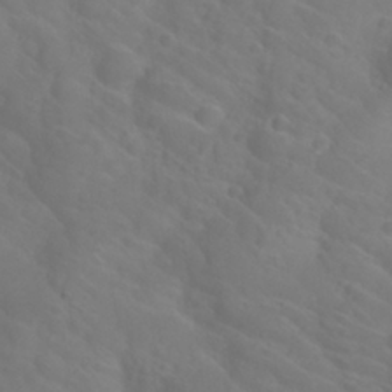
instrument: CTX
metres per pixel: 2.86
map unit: Nhu
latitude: 26.7813
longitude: -55.3670
